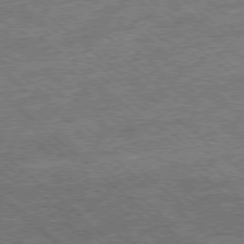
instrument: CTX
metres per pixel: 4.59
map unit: Ap
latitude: -78.3684
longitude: -48.8758
